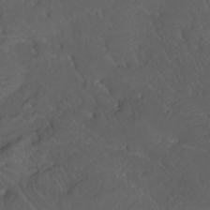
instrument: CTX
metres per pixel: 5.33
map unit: Nhu
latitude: -10.2173
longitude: -69.3103
